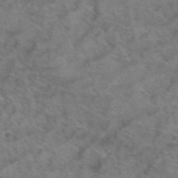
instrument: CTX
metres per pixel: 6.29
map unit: Hto
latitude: 39.3293
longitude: -41.8016
